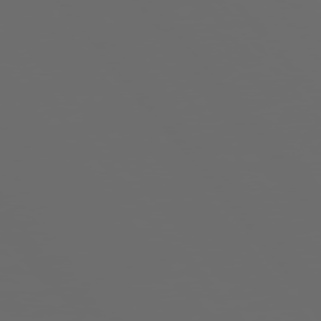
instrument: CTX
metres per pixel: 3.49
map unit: Hpe
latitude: 75.5749
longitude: -127.2159
